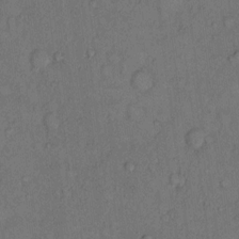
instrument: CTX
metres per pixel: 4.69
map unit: Hto
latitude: 10.5168
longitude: -58.6868
